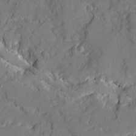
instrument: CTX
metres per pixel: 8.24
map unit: Ave
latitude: 19.1214
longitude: -128.9891
